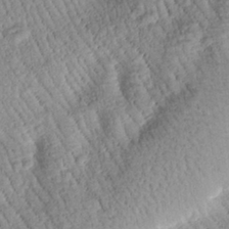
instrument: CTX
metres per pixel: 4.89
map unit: Htu
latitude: -0.9542
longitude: 173.5399
